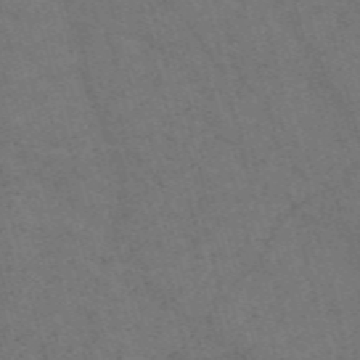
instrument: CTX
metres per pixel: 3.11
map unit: Nve
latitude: -57.9556
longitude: 51.7855
